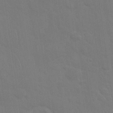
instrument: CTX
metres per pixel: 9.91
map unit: Nhu
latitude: 28.4601
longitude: -64.4223
